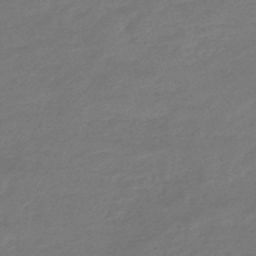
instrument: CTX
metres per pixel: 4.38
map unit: eHb
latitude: -47.4643
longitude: 87.1242
